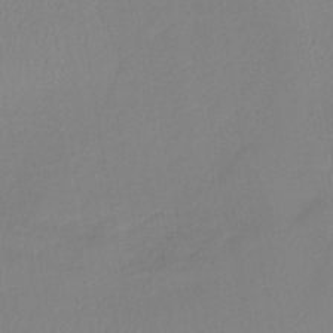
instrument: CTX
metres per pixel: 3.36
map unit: lHb
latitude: -41.2187
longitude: 74.7086
